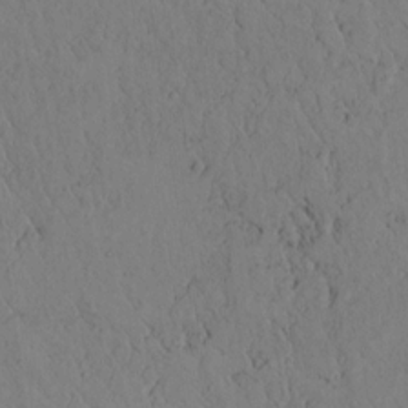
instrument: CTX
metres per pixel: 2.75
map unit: lAvf
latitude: 5.9717
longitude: 159.4076
